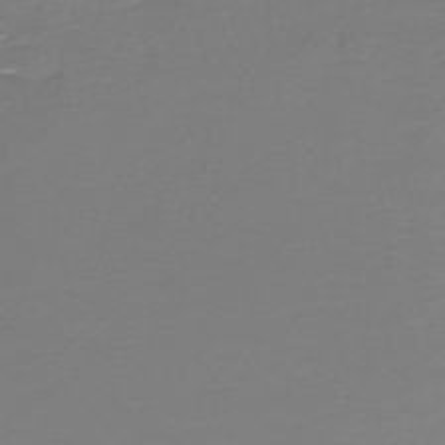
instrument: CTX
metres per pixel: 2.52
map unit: lHb
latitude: -41.3132
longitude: 58.4251
